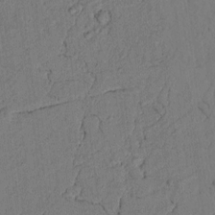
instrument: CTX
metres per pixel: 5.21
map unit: lAvf
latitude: 4.7246
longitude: 159.5399
